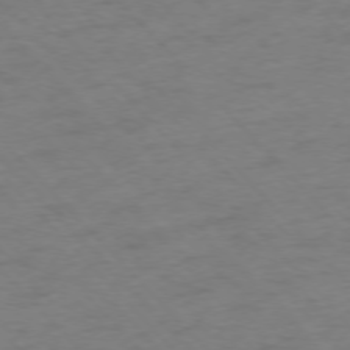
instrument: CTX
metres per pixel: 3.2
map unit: Ap
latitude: -76.3684
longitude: -80.3278
